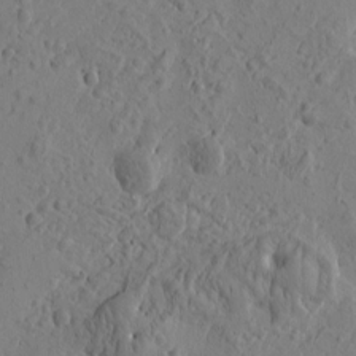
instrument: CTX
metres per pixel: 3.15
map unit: Htu
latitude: -1.0865
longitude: -177.0647
